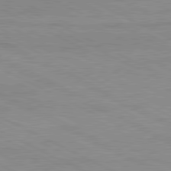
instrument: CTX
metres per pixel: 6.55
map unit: Ap
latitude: -82.1984
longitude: -72.5546
